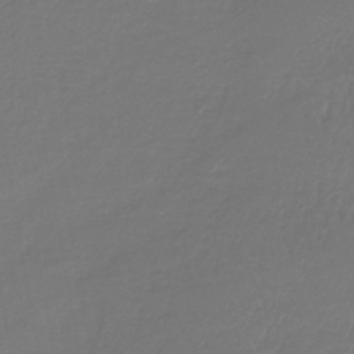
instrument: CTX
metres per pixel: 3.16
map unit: lHb
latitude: -41.9178
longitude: 65.6344
